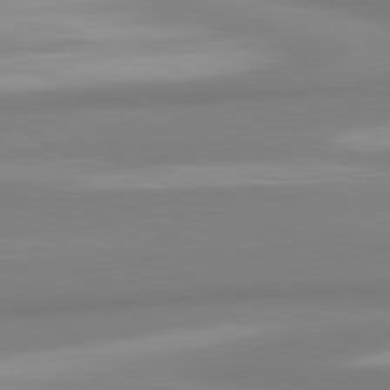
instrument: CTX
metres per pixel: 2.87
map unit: lApd
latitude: 80.5924
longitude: 174.8030
